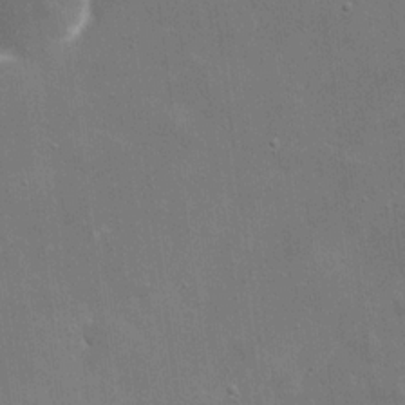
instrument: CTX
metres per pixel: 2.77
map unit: eHh
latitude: 20.5924
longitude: -66.5734
